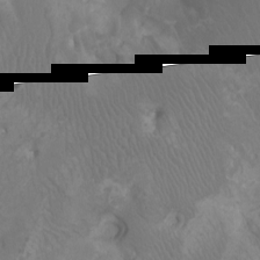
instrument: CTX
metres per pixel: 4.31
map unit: Ht
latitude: -2.6896
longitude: -18.1011
